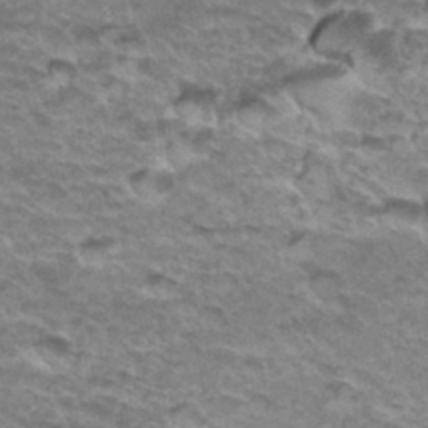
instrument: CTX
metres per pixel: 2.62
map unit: Hto
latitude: 36.3467
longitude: -42.8380
